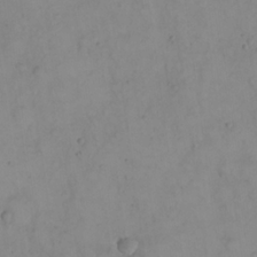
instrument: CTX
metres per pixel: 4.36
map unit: Nhu
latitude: 23.9150
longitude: -62.8380
